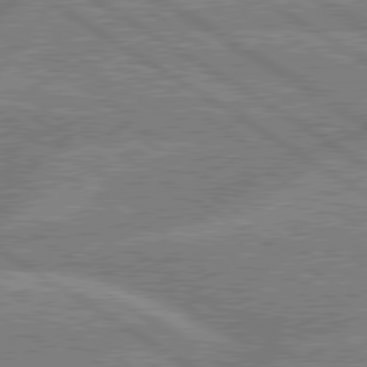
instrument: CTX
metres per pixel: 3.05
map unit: lApd
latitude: 79.6883
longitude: -158.4034
